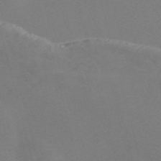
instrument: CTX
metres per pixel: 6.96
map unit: Nve
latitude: -57.9178
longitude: 57.1809
